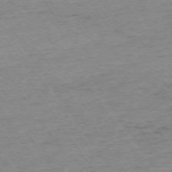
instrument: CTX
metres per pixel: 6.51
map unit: Ap
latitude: -74.4818
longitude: -84.4034
